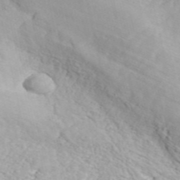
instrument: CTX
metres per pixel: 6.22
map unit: ANa
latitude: 41.9150
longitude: 55.0487
